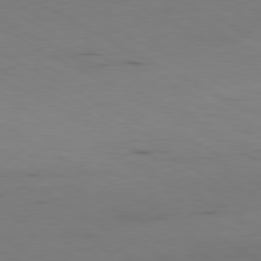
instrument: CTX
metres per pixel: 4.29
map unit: Ap
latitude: -80.5952
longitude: -95.3104
